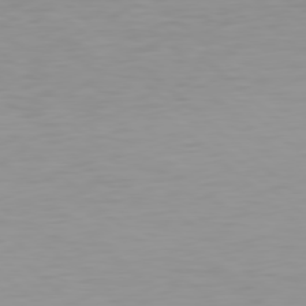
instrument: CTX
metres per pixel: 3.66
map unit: Hpe
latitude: 78.3656
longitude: -168.5735
